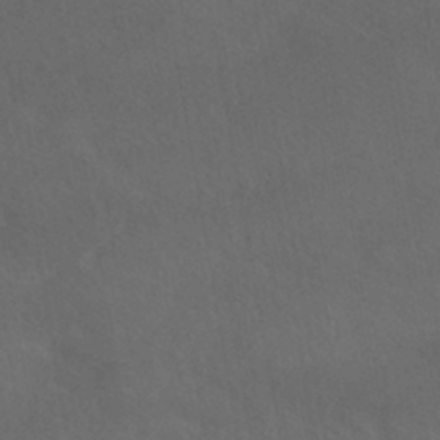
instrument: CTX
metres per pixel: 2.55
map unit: HNhu
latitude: -39.8045
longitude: 97.2187
